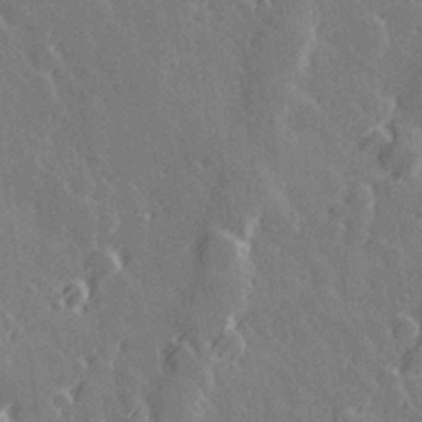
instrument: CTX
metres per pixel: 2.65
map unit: Hve
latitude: 27.6316
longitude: 145.7478
